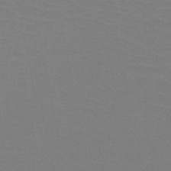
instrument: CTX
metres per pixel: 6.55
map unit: HNb
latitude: -48.6330
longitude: -48.5546
